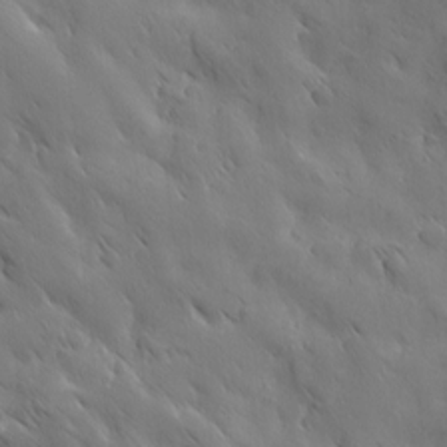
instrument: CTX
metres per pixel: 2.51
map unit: Ave
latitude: 12.5168
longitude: -105.3860
